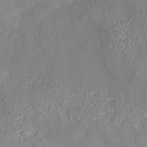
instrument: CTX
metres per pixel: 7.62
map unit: Nhe
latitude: -37.4076
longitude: 138.5007
